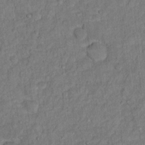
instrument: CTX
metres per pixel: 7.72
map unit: Hto
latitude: 12.7058
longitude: -37.2348
